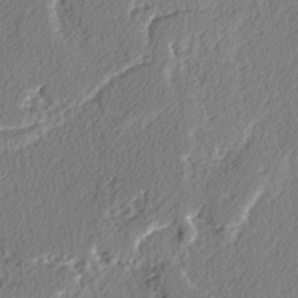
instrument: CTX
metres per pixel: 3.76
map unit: lAvf
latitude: -3.0675
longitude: -108.9324
